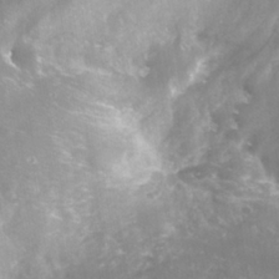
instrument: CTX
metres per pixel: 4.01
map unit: Nhe
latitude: -37.4832
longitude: -112.6679
